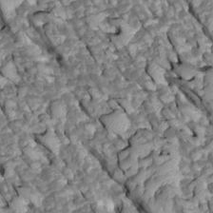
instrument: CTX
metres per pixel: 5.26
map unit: Htu
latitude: 1.2726
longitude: 144.8219
